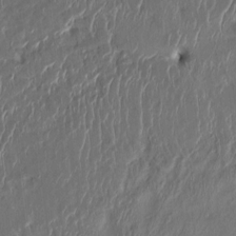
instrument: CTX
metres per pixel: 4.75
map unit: HNhu
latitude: 3.7449
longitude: -7.0647
